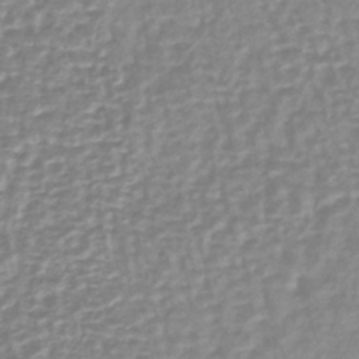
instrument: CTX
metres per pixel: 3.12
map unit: lHb
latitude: -40.4251
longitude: 64.7652
